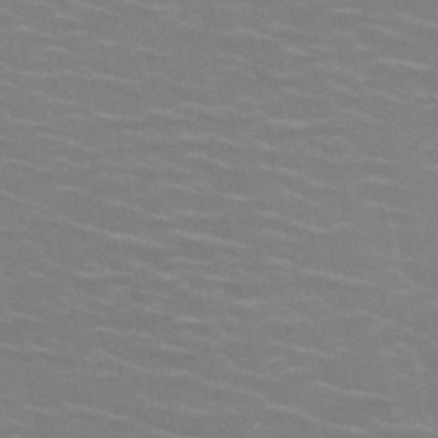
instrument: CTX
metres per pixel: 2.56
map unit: HNb
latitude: -46.9541
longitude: -46.9325
